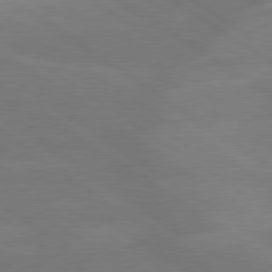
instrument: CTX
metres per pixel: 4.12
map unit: lApd
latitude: 79.6883
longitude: -125.1403
